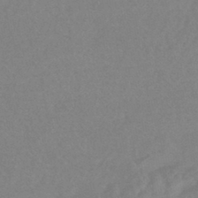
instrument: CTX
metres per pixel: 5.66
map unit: HNhu
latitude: -44.5952
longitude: 91.2565
